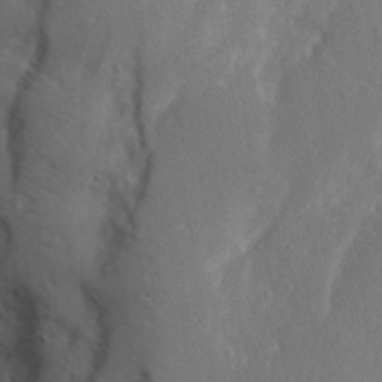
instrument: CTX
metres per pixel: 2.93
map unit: Aa
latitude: 29.5749
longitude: -145.7072
